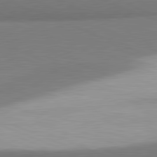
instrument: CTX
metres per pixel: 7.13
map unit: lApd
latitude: 81.6127
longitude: 164.6330
